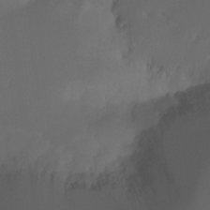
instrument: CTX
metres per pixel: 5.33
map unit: Hto
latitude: -7.7855
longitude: -48.6679
